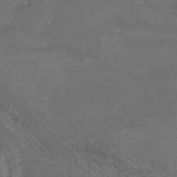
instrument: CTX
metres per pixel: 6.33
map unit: Htu
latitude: -13.2187
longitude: -69.9717
